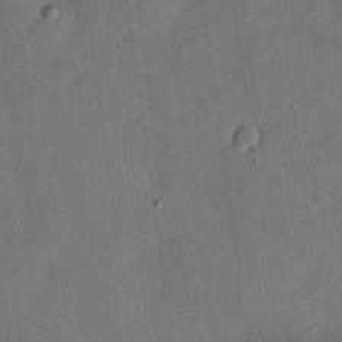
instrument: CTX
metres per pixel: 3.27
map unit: eHh
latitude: 22.4790
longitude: -91.0081
